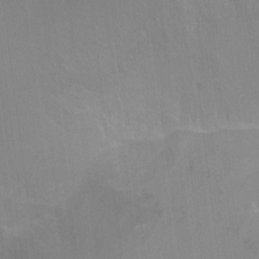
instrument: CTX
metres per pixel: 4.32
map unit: Hto
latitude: -14.3496
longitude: -42.1200
